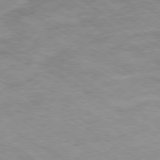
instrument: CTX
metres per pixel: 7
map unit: Ap
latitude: -80.2551
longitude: -75.3104
